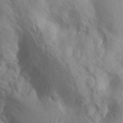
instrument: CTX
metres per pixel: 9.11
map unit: Ht
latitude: 2.9324
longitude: -26.4034
